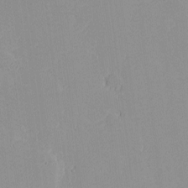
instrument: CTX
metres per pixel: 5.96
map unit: eHh
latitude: -0.6897
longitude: -86.0255
